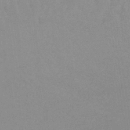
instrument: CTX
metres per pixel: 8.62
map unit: lHb
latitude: -33.4266
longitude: 69.8422
